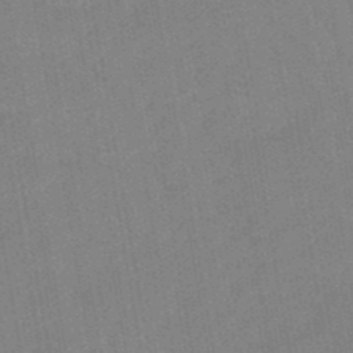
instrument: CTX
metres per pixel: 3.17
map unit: lHb
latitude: -48.3873
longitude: 73.2376
